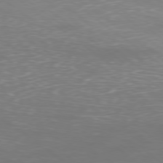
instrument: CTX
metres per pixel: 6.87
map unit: Ap
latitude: -78.8408
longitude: -62.0633
